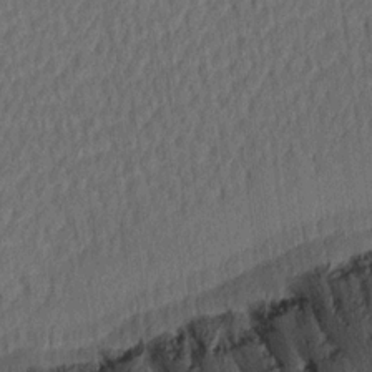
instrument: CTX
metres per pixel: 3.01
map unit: Ave
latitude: 16.8002
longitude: -138.4601
